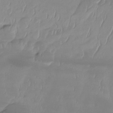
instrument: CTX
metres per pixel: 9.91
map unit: Ht
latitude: -14.2740
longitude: -51.2537
